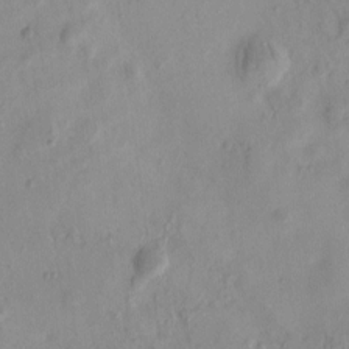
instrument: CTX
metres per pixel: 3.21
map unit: eHh
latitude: -0.1795
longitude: 15.0109
